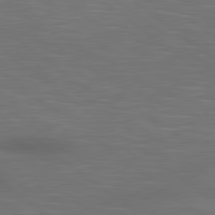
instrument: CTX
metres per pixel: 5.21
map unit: lApd
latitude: 80.4412
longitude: 118.5574
